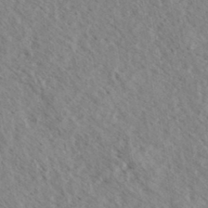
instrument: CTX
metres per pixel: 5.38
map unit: eHh
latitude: 34.5734
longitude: -140.3656
